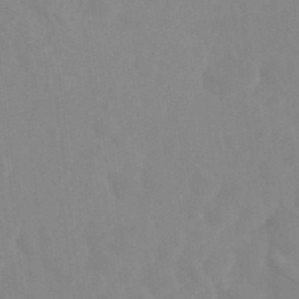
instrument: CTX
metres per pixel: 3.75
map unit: Ht
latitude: -14.7652
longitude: -56.1199
